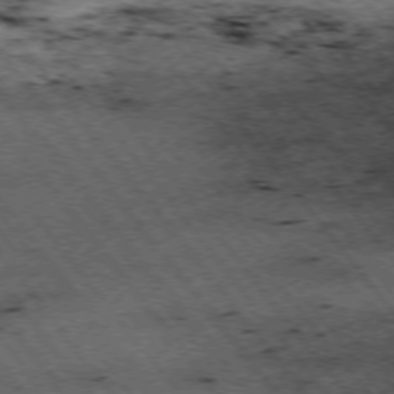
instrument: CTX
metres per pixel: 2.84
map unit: Hpe
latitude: -75.2565
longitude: 4.7274
